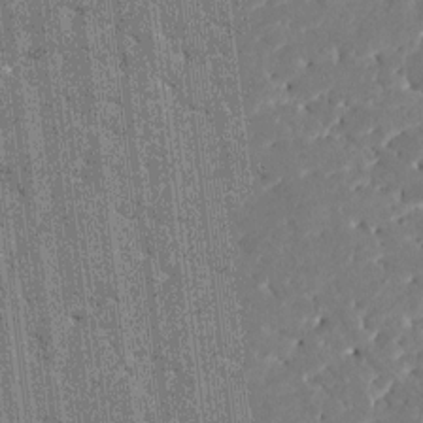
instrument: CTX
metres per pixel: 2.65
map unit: HNhu
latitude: 7.0836
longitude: -5.8205
